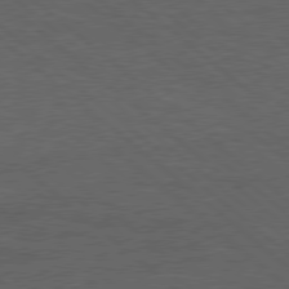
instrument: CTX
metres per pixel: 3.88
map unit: Hpe
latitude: 78.1956
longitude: -154.6490
